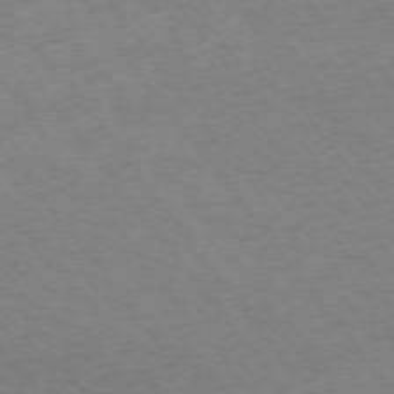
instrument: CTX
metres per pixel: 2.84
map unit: Ap
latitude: -74.9164
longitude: -67.3859
